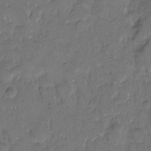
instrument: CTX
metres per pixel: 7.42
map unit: eHh
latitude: 8.7246
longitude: -64.1389
